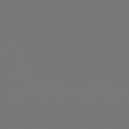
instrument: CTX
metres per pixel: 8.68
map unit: Hpe
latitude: 75.6694
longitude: -129.5560
